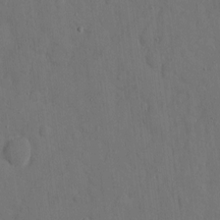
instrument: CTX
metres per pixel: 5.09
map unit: eHh
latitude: 7.2915
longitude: -68.3278
